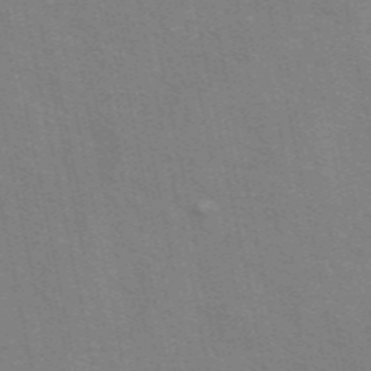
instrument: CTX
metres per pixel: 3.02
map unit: ANa
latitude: 49.1403
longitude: -75.9339
